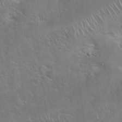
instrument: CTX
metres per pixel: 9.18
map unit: Hto
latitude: 19.5560
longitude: -51.3670
